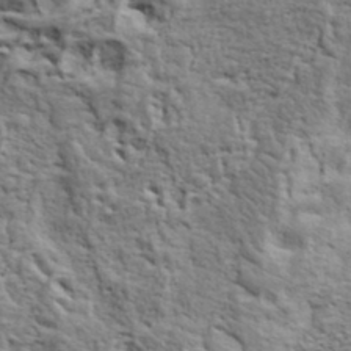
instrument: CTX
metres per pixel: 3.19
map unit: eHh
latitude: 37.2537
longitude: -81.9528
